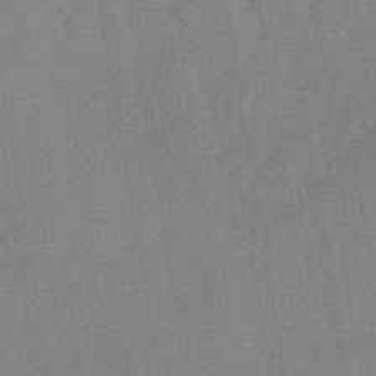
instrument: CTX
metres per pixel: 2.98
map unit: lHb
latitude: -41.0108
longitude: 60.7463
